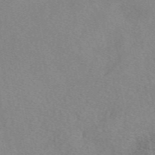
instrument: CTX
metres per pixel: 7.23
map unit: eAb
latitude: 49.5371
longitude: 107.6722
